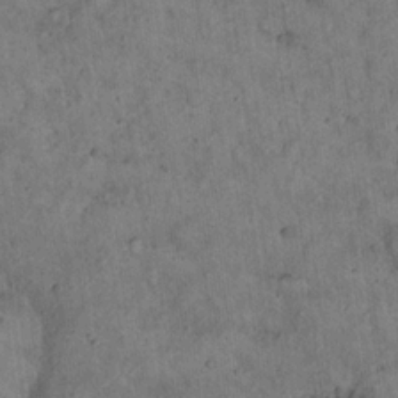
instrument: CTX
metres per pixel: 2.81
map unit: Hto
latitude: 18.6679
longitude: -60.5923
